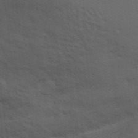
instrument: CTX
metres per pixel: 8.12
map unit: Ave
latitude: 18.3467
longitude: -129.1214
